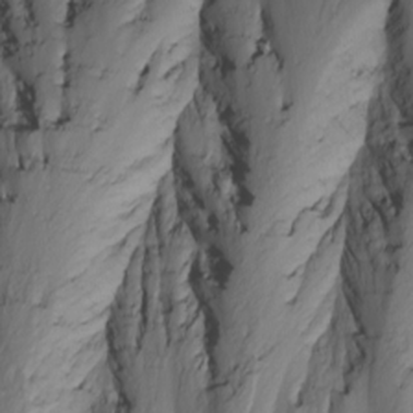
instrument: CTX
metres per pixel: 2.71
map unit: Nhu
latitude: -4.7274
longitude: -81.3104
